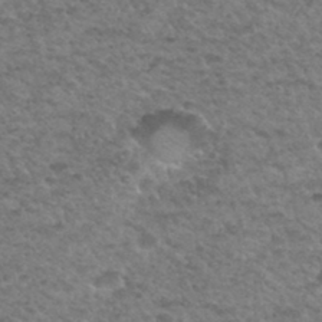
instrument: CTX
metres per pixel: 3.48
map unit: Hto
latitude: 34.3656
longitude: -49.1970
